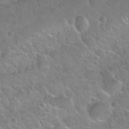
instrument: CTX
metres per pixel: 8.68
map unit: Nhu
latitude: 30.0822
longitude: -52.8002
